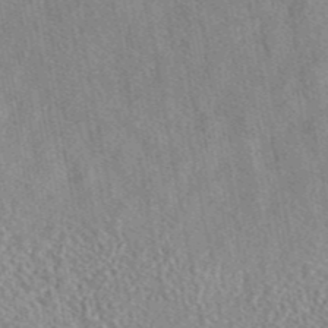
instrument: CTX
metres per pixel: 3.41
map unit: eAb
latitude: 44.5357
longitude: 116.5195
